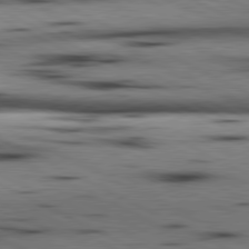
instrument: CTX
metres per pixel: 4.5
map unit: lApd
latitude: 80.7435
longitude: 156.1606
